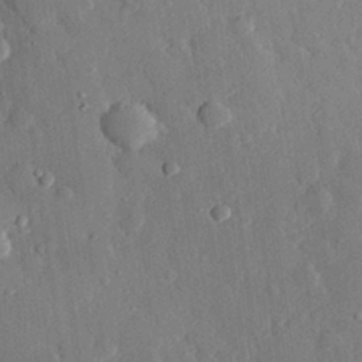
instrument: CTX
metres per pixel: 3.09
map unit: eHh
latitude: 29.0080
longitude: -79.8395
